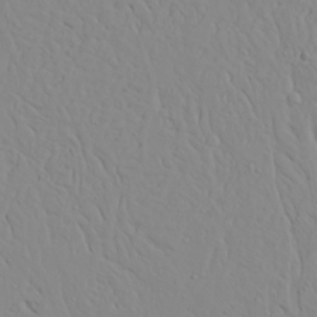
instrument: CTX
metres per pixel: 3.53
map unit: Ave
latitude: 23.8394
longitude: -132.8947
